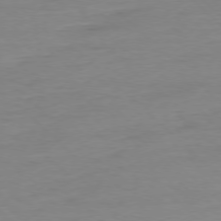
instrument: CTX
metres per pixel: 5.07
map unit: Ap
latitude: -77.7100
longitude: -81.6505
